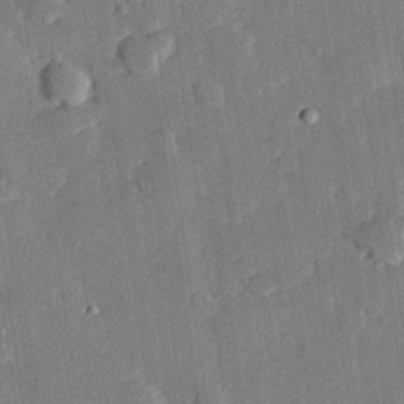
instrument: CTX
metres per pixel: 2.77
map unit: eHh
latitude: 27.4238
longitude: -81.7827
